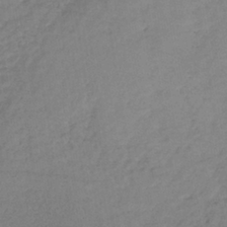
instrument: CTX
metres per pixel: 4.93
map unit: lHb
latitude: -38.1039
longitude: 68.5951
